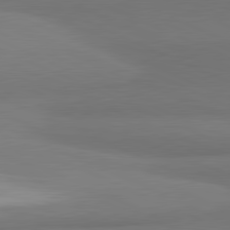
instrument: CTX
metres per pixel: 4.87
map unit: lApd
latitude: 81.4426
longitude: 163.8611
